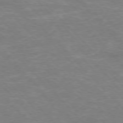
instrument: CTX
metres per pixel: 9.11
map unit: Hpe
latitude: -76.9542
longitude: -12.3467
